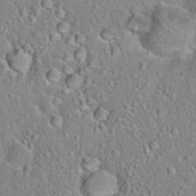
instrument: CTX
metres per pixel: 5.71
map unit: Hto
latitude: 22.4601
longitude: -46.5357
